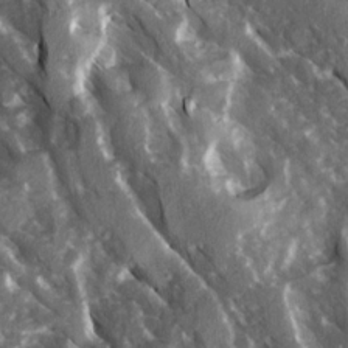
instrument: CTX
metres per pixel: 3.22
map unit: Ave
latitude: 15.4616
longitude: -131.7072
